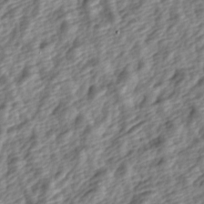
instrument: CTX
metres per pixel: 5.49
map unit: lAa
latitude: -4.7274
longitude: -122.9136
